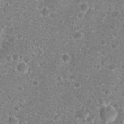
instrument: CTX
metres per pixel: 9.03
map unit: Hto
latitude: 18.4790
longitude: -41.1781
